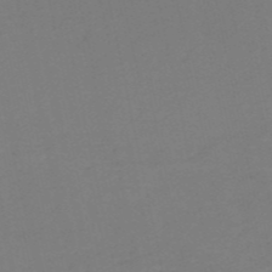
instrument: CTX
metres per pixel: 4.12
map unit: HNb
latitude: -52.6518
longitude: -52.0633
